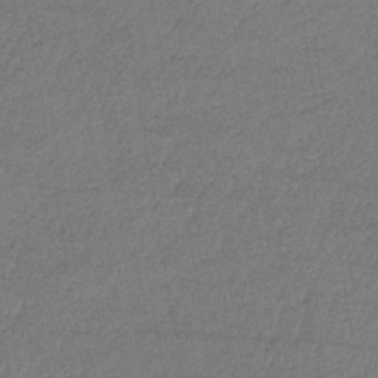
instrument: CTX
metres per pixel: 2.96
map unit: HNb
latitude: -34.1417
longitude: 62.5196
